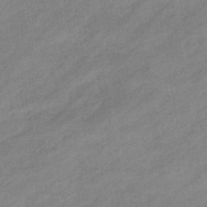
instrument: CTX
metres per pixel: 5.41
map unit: eHb
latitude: -40.8786
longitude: 83.7855
